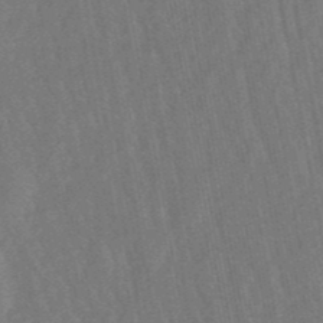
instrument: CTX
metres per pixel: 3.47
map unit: lHb
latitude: -49.6344
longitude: 71.7100
